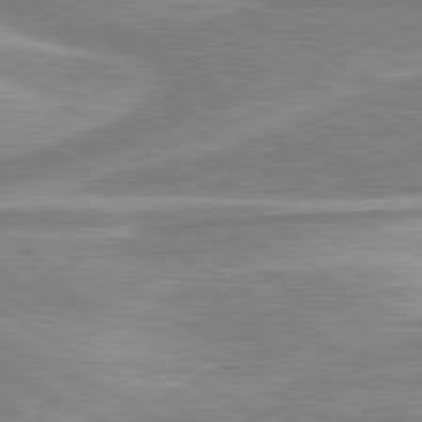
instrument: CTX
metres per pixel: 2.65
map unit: lApd
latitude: 80.0444
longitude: -177.9906
